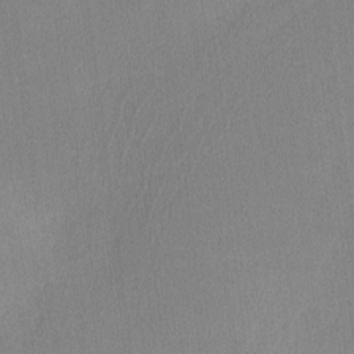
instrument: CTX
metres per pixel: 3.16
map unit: lHvf
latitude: -11.3321
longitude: -100.2523
